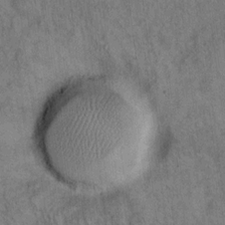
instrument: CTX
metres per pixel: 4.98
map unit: eHh
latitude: 15.6694
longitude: -65.4993
